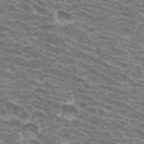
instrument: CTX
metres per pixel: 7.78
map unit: Hto
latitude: 32.4601
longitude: -41.7827
